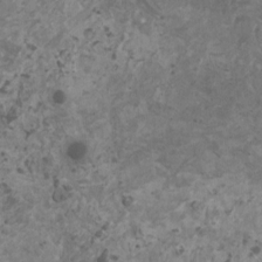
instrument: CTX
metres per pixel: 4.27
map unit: HNhu
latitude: 1.6127
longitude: 3.3698
